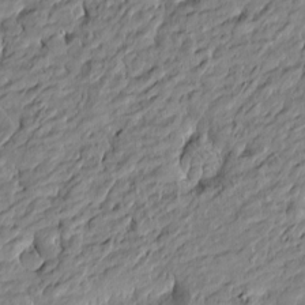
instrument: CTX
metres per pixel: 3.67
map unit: Htu
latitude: -6.3684
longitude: 177.5588
